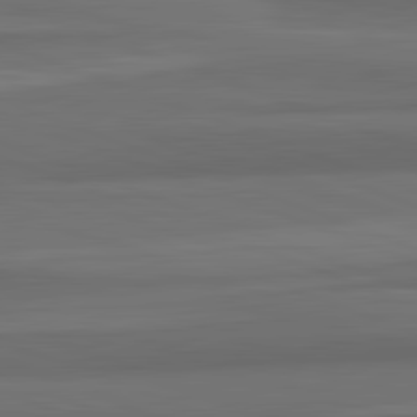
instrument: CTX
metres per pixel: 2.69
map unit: lApd
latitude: 82.7813
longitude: 177.2187
